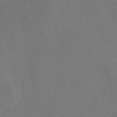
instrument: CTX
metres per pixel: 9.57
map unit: eAb
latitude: 48.3467
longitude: 108.4440
